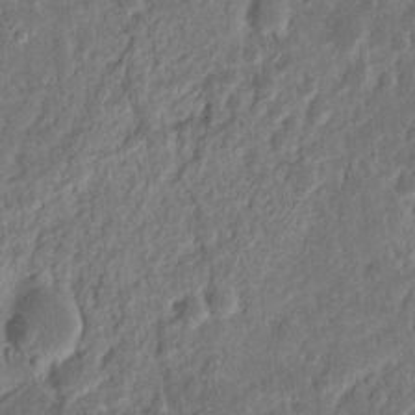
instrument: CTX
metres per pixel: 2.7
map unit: Nhu
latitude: 13.4616
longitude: -73.3104
